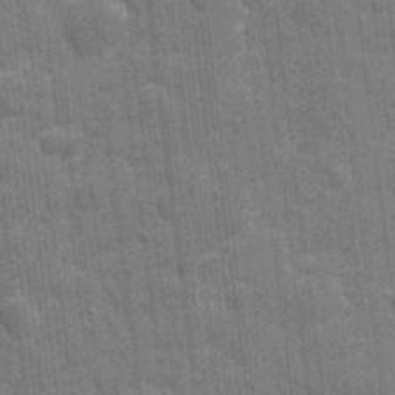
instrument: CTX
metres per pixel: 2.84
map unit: eHh
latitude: 7.4804
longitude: -74.4979
